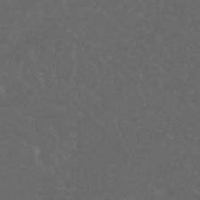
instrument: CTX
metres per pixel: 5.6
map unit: Nhu
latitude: 22.9136
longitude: -64.9892
